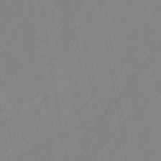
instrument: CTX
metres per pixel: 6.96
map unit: HNb
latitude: -45.5966
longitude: -39.6505
